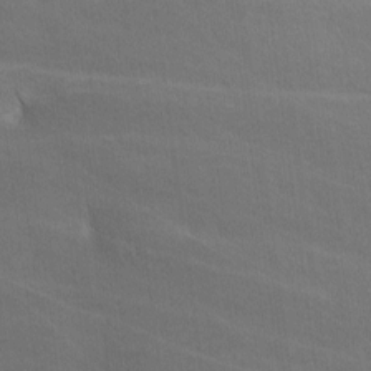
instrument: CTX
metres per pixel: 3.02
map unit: lAa
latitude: -4.8408
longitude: -120.7624
